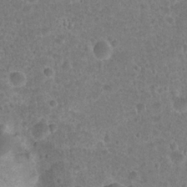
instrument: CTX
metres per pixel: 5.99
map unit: Hto
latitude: 22.1200
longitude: -48.1011
